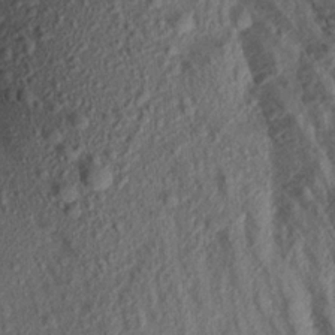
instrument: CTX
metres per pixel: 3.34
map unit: Aa
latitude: 17.4993
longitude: -146.6491
